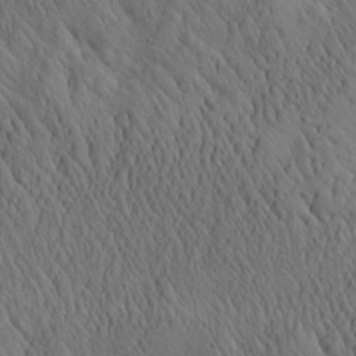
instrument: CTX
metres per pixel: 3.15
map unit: Aa
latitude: 26.6302
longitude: -141.4426
